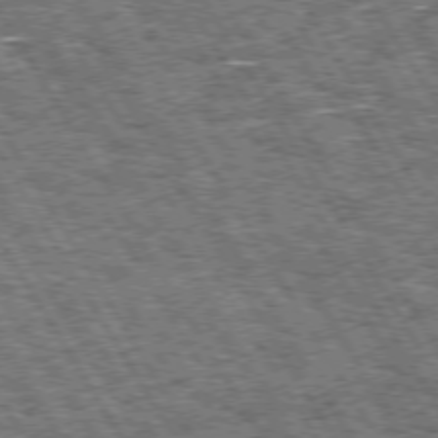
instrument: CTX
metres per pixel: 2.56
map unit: Hpe
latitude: 73.6316
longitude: -125.9528
